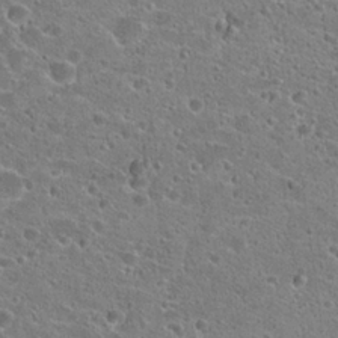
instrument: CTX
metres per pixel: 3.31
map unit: Hto
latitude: 23.3293
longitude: -43.2348
